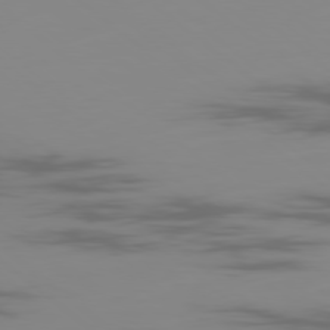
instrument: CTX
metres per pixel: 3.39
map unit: Ap
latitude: -80.0094
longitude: -53.7072
